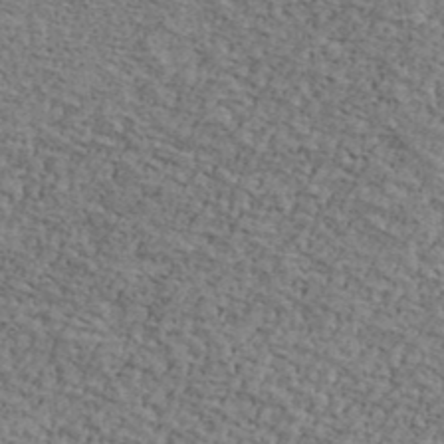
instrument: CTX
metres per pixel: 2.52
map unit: Ave
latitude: 41.4048
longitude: -109.1214
